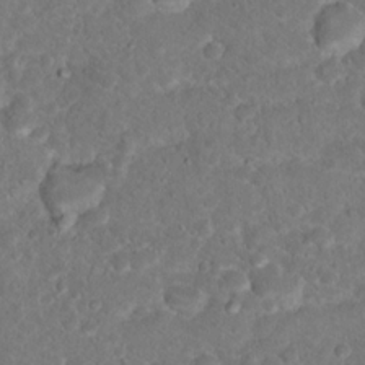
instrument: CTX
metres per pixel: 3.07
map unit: Hto
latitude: 17.8017
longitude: -37.6127
